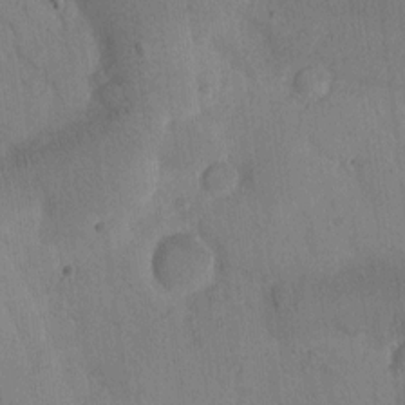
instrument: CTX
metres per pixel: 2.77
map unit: Htu
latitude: -0.3873
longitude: 172.5007
